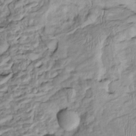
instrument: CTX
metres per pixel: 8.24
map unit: Htu
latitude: -5.6910
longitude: 154.4440
